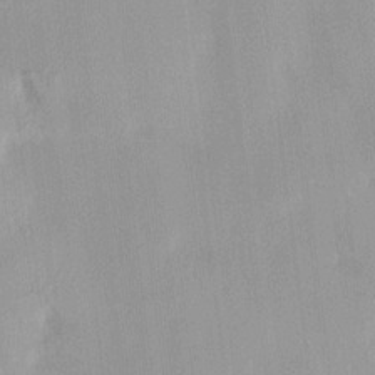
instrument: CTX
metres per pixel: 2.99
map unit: HNhu
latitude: 14.3468
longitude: 12.5574
